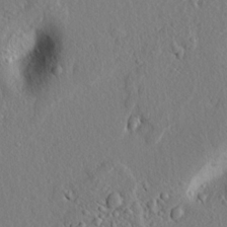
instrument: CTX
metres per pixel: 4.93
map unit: lAvf
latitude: 7.7450
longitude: 166.9731
